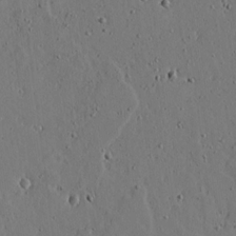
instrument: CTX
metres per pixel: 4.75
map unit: lAvf
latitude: 16.8002
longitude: -126.9325
